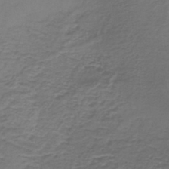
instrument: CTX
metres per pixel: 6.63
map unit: lHb
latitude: -42.1038
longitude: 58.4251
